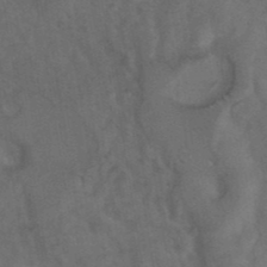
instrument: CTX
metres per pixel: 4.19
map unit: ANa
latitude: 40.1766
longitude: 29.4077
